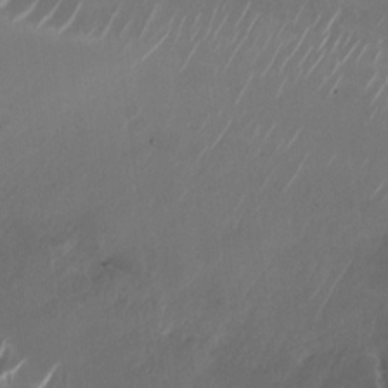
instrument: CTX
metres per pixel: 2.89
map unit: Nhu
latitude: -28.1984
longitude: -70.4790
